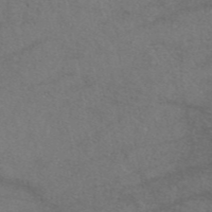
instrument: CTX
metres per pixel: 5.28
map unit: eAb
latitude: 47.8773
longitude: 110.5384
